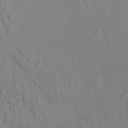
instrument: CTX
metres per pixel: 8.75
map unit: eHh
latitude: -0.8030
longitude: 17.7478
